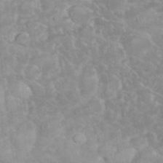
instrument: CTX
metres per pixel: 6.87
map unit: eHh
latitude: 35.3670
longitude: -62.6869
